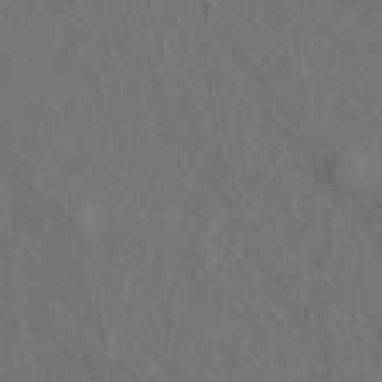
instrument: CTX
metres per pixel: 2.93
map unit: ANa
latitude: 44.0822
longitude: 27.4832
